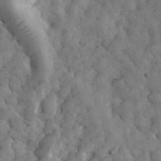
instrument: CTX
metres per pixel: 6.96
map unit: eHh
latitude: 33.2537
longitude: -68.2145
